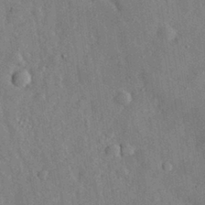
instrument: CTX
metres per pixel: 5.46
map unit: eHh
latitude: 30.5546
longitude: -77.7638
